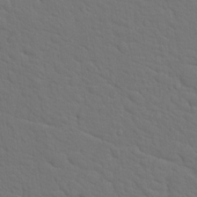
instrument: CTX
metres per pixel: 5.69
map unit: Hto
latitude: 18.6490
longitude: -34.0444
